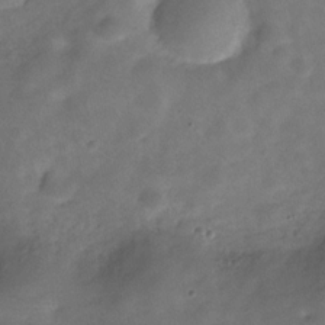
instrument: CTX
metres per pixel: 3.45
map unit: Hve
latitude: -30.8030
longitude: 92.2173
